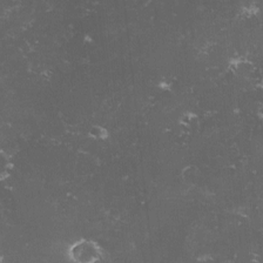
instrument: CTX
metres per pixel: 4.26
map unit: lHvf
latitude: -13.6344
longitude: -99.4804
